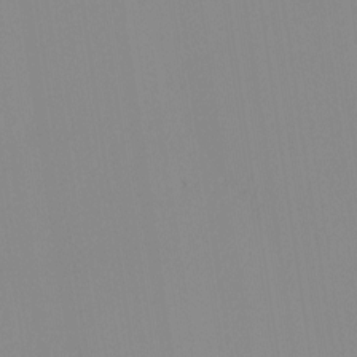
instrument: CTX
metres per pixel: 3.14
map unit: Nhu
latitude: -5.9556
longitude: -93.7827
